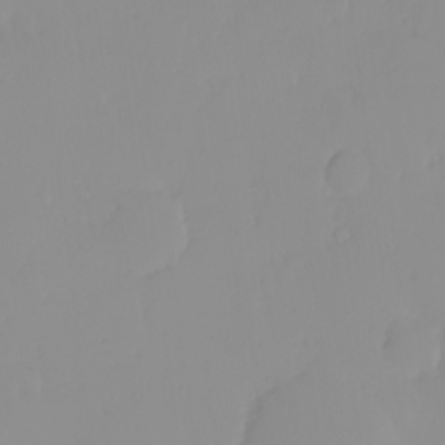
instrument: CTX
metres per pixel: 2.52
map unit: eHh
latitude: -0.5196
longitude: 19.6722
